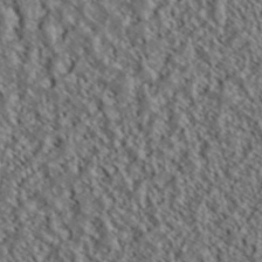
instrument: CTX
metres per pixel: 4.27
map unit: ANa
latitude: 40.2144
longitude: 30.0661
